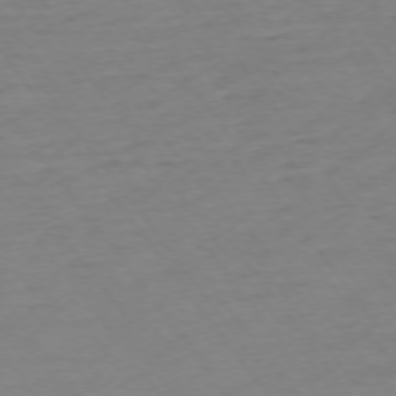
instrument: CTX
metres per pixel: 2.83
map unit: Ap
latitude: -74.8219
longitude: -83.4804
